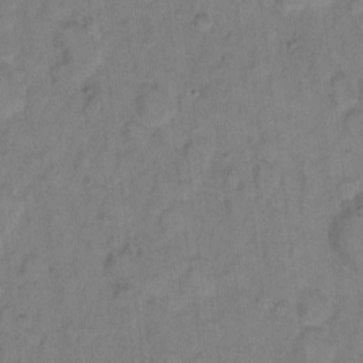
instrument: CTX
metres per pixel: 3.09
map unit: eHh
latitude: 7.3860
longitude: -63.9906
